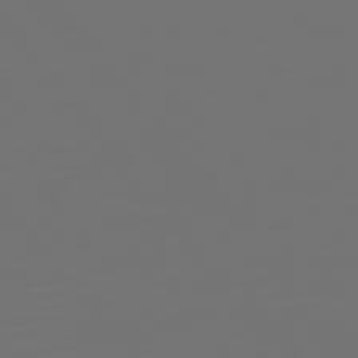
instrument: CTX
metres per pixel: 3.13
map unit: Hpe
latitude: 75.1403
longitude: -124.3845
